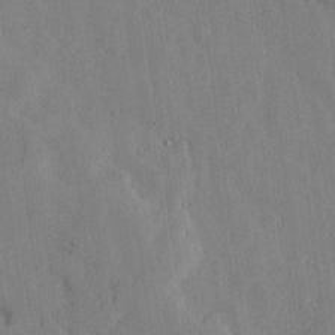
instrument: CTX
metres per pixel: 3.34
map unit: lHvf
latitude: 17.7639
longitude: -112.8758
